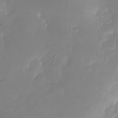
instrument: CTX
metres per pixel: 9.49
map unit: Nhu
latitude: -25.2376
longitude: -69.4427
